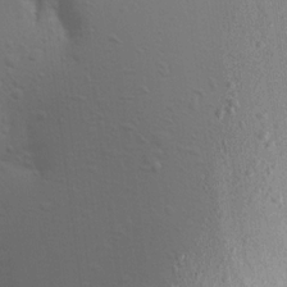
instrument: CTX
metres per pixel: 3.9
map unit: Aa
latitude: 16.0444
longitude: -145.5938
